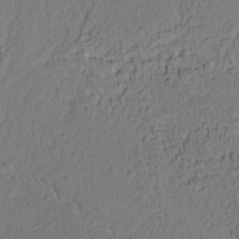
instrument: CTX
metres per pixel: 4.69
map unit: Ht
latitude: 7.4615
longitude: -76.1011
